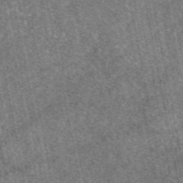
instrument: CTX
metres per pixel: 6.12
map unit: eAb
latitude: 47.4427
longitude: 106.5196
